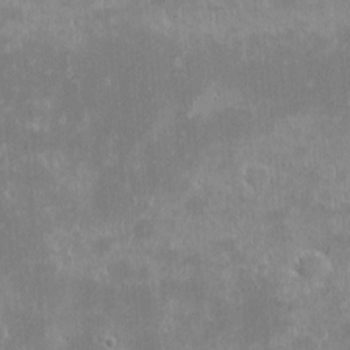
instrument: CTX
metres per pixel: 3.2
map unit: eHh
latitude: -1.8612
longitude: -85.1592
